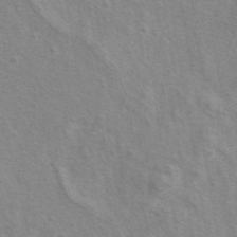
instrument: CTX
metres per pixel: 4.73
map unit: eAb
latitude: 40.7057
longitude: 106.0472
